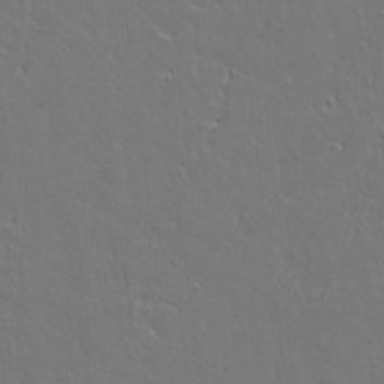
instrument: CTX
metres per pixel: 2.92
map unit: Aa
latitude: 11.8017
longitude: -125.6127
